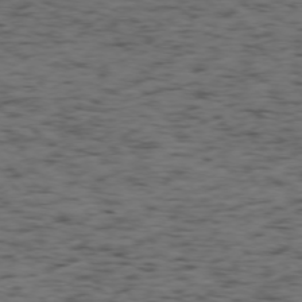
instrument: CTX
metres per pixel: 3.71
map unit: Ap
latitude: -76.0850
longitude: -61.7260
